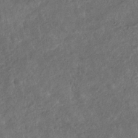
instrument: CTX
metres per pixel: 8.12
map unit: Nhu
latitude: -31.1620
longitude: -62.1578
